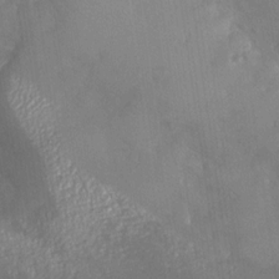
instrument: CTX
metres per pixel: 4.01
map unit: Nhu
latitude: -27.6155
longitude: -58.0822
